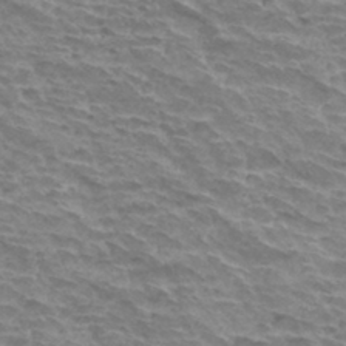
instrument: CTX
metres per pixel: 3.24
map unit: Hto
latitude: 34.2900
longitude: -43.3482
